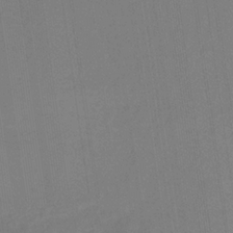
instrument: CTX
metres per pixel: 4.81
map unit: eHb
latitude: -30.5762
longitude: 63.1620
